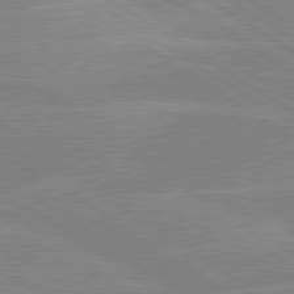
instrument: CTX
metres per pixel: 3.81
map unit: lApd
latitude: 80.1011
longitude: -122.1578
